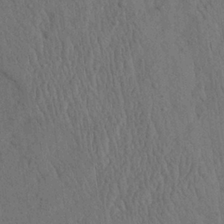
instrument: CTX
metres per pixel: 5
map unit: Ave
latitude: 23.7638
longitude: -134.5734
